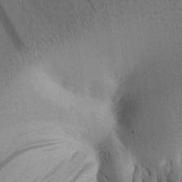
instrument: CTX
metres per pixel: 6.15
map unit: Aa
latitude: 25.8772
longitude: -143.4049
